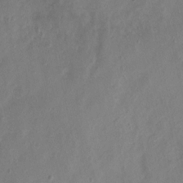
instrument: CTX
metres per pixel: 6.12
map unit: Nhu
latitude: 5.3671
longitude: -16.7813
